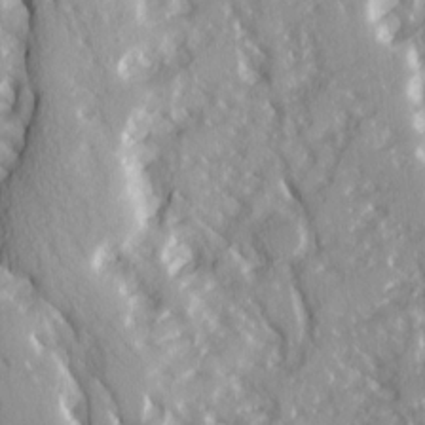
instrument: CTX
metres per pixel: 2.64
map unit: Ave
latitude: 15.1404
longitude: -130.9892
